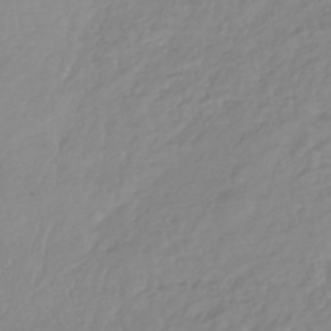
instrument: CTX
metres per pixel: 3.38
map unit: lHb
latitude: -41.7477
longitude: 71.5021
